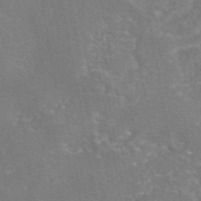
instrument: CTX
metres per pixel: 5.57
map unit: eAb
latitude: 45.7638
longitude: 107.9745
